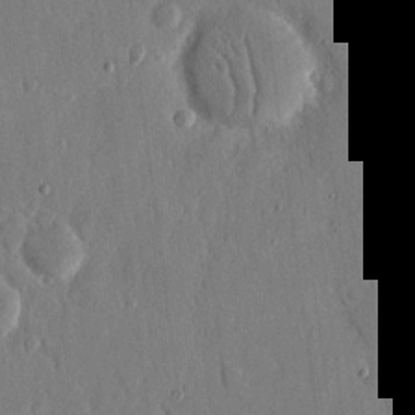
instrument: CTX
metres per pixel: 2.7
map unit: eHh
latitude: 13.4049
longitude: -70.0255
